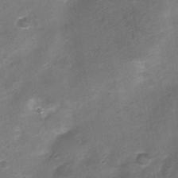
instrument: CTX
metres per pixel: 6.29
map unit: Nhu
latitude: 3.3292
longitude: -18.1011
